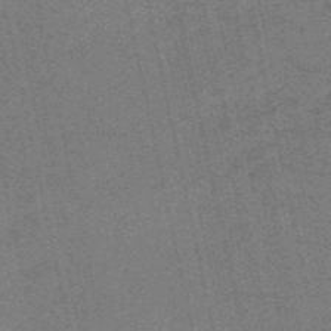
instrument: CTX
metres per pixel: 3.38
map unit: HNb
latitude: -55.3888
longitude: -42.6113
